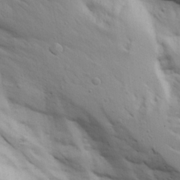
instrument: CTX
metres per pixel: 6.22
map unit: Ave
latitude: 22.8758
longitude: -132.7057
